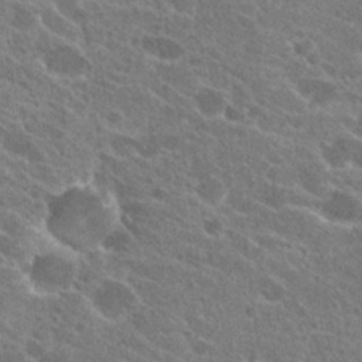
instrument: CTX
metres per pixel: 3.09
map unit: Hto
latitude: 24.4034
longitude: -39.0647
